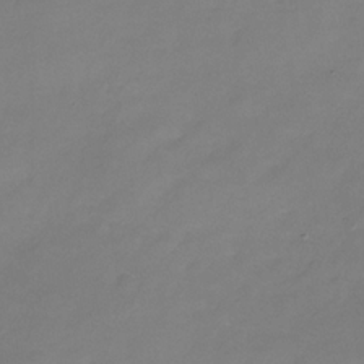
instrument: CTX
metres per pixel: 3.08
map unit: Nhe
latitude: -36.6707
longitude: -87.1403
